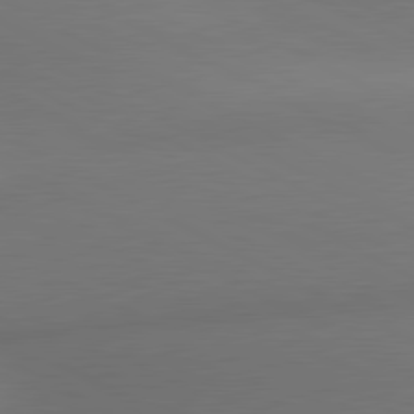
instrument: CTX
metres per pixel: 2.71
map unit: lApd
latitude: 80.9703
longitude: 132.9164
